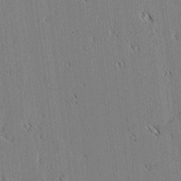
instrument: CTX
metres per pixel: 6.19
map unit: lAvf
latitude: 2.8758
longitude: -106.3656
